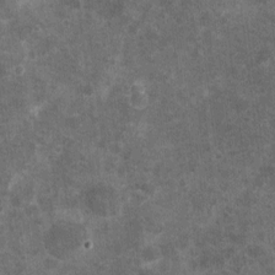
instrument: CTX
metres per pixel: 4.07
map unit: eHh
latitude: 4.4601
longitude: -71.6127
